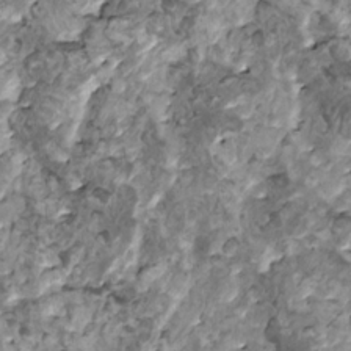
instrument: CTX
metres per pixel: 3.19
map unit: HNhu
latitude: 1.0836
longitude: 5.3698
